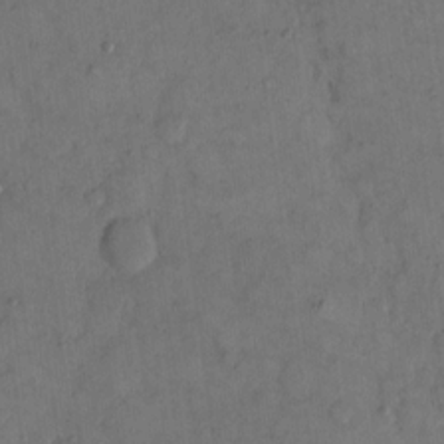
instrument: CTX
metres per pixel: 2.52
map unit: eHh
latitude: 14.2901
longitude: -67.8205
